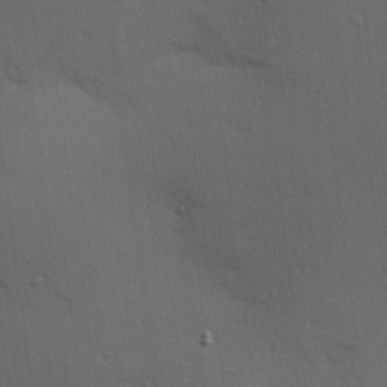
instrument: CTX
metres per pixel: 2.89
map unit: Hve
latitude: 14.1578
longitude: -90.6679
